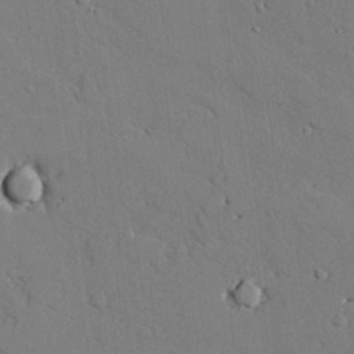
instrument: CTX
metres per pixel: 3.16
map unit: lAvf
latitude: 25.3859
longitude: -110.3467
